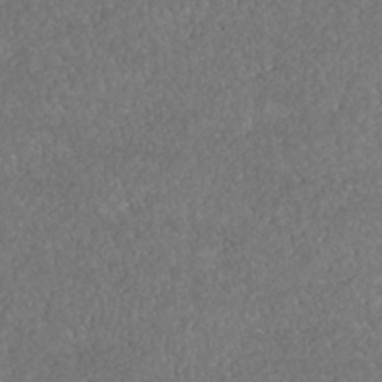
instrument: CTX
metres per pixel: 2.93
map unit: HNhu
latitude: -37.2565
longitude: 32.9920
